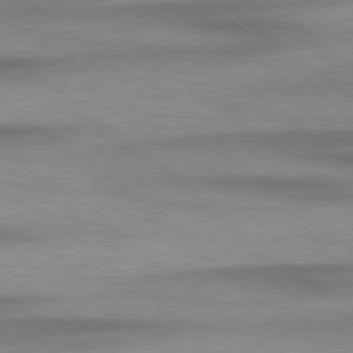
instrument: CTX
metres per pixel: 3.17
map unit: Hpe
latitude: 78.9325
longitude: -133.0270
